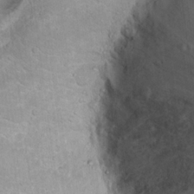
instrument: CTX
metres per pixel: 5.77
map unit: Hto
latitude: 17.3860
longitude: -36.0255
